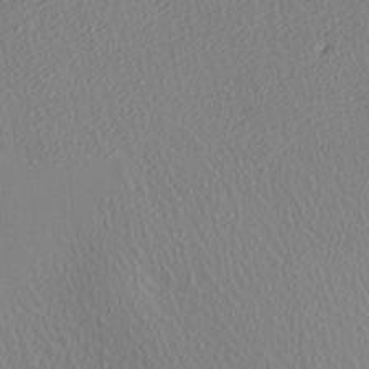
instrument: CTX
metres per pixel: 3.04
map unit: Ave
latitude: 3.7260
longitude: -112.7246
